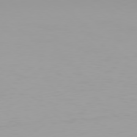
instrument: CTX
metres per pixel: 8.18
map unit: Hpe
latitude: 78.2145
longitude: -138.0822
